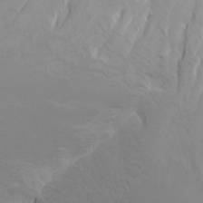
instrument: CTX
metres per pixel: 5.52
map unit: Htu
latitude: -7.2565
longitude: -68.1200
